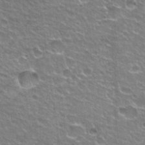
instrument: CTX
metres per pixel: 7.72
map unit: Hto
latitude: 24.6679
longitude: -30.9514
